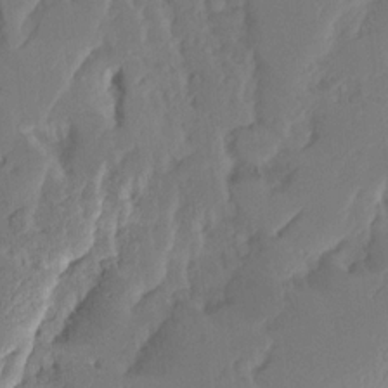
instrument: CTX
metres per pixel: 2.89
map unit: Ave
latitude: 15.1970
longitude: -138.0444
